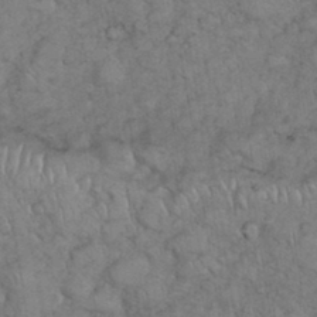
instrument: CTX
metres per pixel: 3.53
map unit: eHh
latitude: 35.7071
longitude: -63.2159
